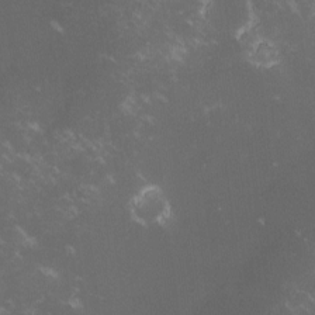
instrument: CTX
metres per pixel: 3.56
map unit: lHvf
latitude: -13.5210
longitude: -101.1214
